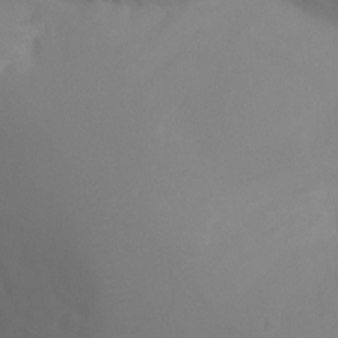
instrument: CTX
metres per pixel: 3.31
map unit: Ht
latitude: -8.9542
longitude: -32.5546
